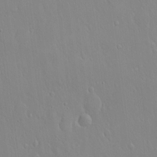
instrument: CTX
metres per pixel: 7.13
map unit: Hto
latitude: 17.6694
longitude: -57.4993
